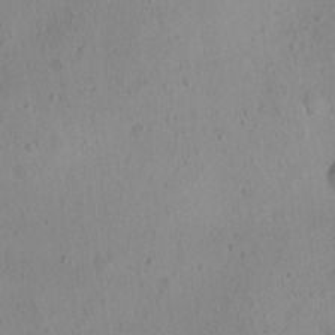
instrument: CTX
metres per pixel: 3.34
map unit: Ave
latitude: -9.8800
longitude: -121.7261
